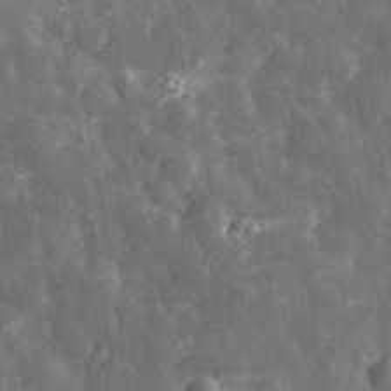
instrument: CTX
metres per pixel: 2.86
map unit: eHh
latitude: 33.0081
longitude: -78.7624
